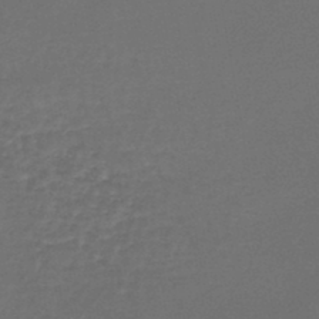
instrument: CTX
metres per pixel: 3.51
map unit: lHb
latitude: -46.3306
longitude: 63.2754
